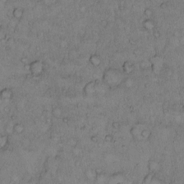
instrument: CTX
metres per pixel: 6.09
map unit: Hto
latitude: 9.9906
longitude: -58.0444
